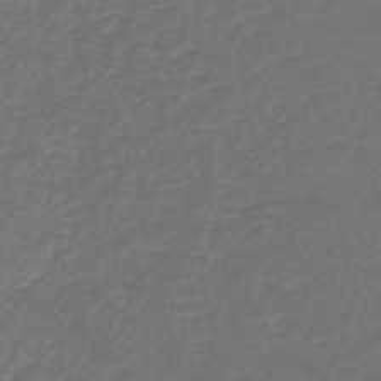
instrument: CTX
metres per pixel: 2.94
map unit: lHb
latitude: -43.9178
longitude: 71.1809
